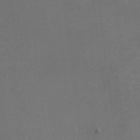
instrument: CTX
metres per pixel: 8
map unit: eHh
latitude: -1.8990
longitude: -79.0837
